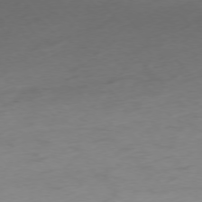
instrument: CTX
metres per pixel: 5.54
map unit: Ap
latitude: -76.8408
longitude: -63.8584
